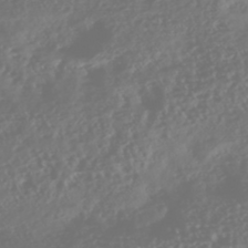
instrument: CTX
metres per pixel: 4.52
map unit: Nhe
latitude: -46.3495
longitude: 151.8044
